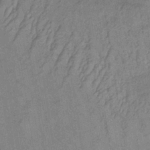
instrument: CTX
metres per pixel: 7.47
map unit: lHb
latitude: -34.8597
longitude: 70.9920
